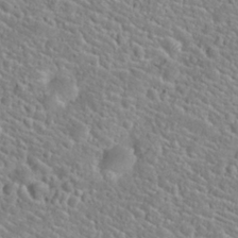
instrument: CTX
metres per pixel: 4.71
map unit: Hto
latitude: 24.5356
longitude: -49.3860
